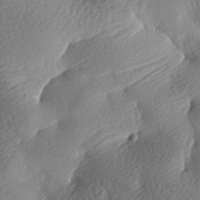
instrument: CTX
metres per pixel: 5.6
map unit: lAa
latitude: -8.7652
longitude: -126.2334
